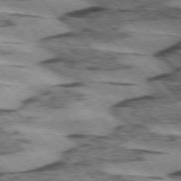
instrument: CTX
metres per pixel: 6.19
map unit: lApd
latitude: 74.9892
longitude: -78.3656
